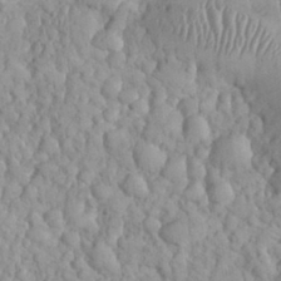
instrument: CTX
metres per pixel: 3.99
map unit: eHh
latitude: 32.5168
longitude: -64.9892
